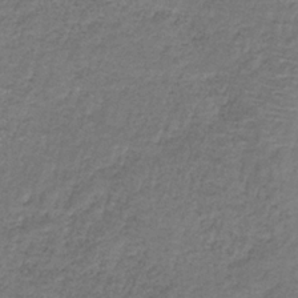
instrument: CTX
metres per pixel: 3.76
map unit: HNb
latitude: -34.2550
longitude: 62.9730
